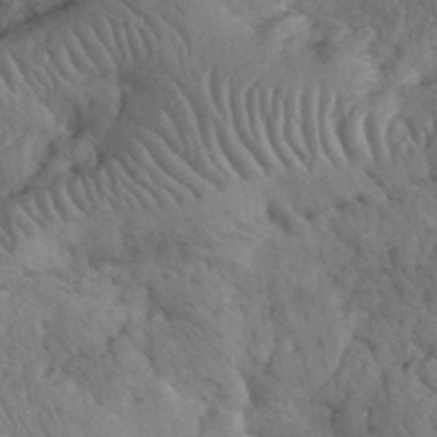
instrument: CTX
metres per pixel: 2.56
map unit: eHh
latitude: 32.8569
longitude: -67.4993
